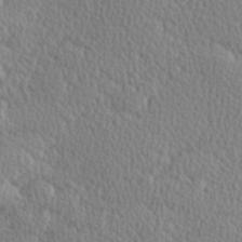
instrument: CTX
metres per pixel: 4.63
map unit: Hve
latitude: 27.2159
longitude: -93.2159
